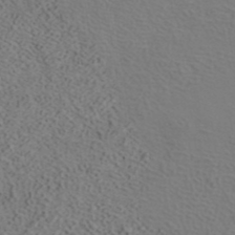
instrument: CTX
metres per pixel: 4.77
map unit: ANa
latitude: 39.4426
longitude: 20.4629
